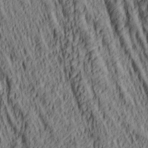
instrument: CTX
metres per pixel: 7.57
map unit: lAa
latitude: 5.1970
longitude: -115.0080
